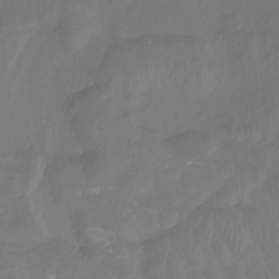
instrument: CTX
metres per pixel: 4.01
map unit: Nhu
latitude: -8.6140
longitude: -79.6694
